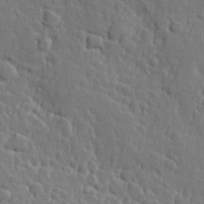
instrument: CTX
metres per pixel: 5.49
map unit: Hve
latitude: 25.7827
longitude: 144.2551
